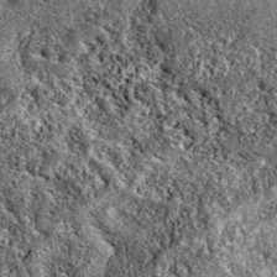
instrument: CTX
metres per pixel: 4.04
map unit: eAb
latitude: 39.1592
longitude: 111.5021
